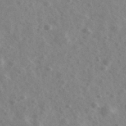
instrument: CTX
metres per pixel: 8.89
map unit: Ave
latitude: 38.9891
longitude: -106.9892
